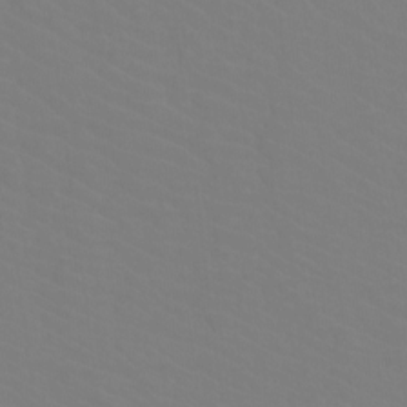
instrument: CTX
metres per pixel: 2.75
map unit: Htu
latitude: -12.3495
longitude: -71.2537
